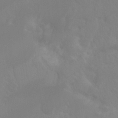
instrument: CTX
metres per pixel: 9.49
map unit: Hto
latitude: -8.6140
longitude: -45.8772
